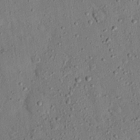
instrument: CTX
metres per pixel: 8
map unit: eHh
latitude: 25.5371
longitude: -78.2901
